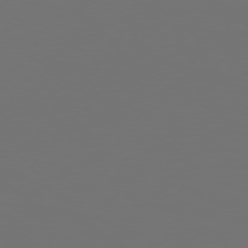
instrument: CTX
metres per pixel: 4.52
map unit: Hpe
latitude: 75.0270
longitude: -129.9528
